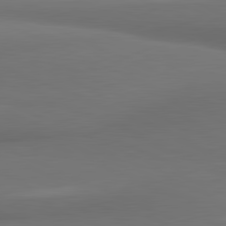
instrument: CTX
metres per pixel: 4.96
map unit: lApd
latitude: 81.5749
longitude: 171.4455
